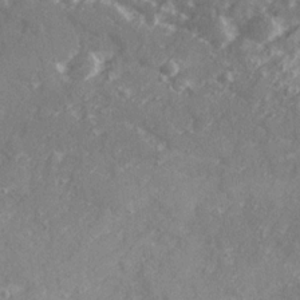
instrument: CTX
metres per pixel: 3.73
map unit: Ave
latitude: 19.7260
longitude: -130.1578
